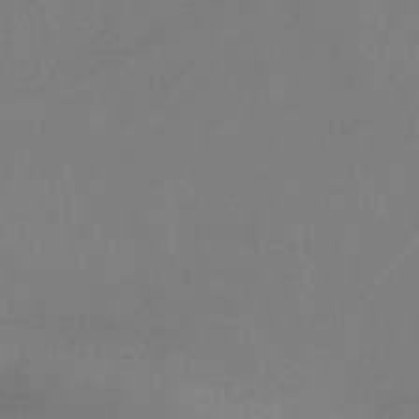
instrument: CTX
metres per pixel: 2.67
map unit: Nhu
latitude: -17.2754
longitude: -47.8962
